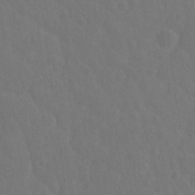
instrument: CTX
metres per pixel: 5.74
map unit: Hto
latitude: -2.3495
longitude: -34.7435
